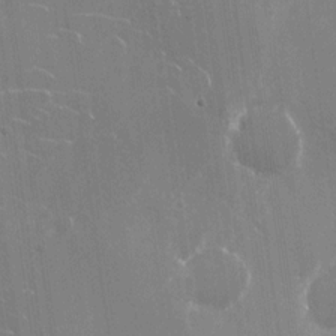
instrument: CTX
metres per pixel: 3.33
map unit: Nhu
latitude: -28.3873
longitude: -80.2900
